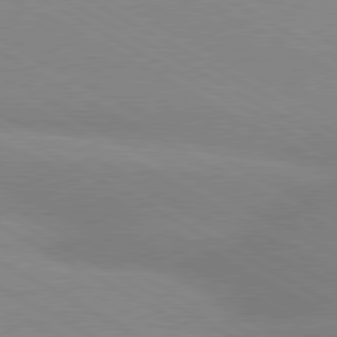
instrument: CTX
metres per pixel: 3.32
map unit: lApd
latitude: 80.1767
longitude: -147.6694
